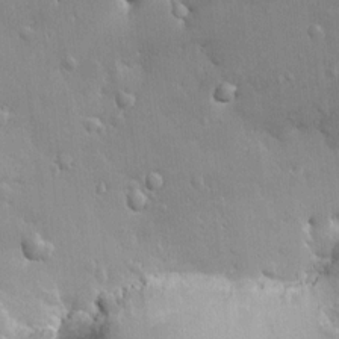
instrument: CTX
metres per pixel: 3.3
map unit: HNhu
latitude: 5.8961
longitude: 1.2565
